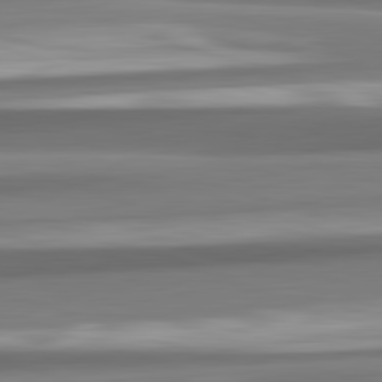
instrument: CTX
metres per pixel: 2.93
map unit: lApd
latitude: 82.6112
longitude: 175.4832
